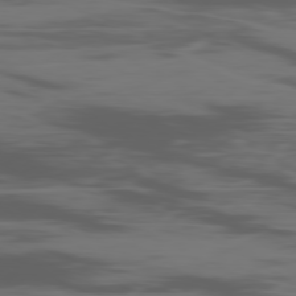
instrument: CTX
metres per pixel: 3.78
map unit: Ap
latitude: -80.7652
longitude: -62.3845
